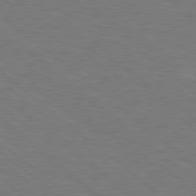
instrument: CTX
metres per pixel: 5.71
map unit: Hpe
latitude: 78.4223
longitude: -153.2159
